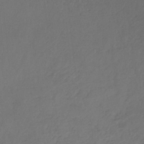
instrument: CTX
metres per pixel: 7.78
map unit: HNb
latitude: -31.6533
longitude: 58.7652
